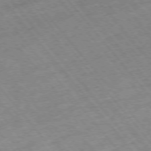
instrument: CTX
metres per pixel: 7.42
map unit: Hpe
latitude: -75.6533
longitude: -16.9514
